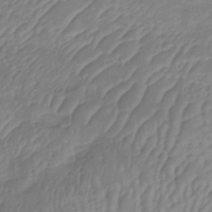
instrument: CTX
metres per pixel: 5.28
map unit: lHb
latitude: -33.9178
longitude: 72.2928
